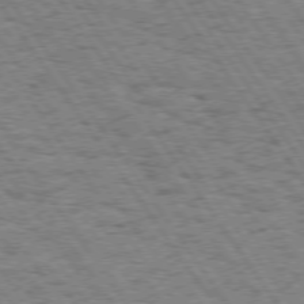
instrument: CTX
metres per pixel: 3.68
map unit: Hpe
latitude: 73.9151
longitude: -138.9892
